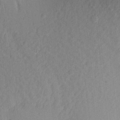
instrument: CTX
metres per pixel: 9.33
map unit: Aa
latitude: 19.6505
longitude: -147.6505
